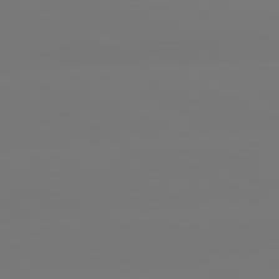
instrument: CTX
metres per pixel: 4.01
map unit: lApd
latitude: 81.4993
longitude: -149.3293
